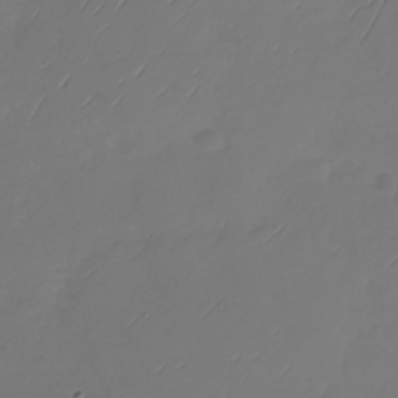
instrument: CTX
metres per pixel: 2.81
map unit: Nhu
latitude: -28.9542
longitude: -59.7639
